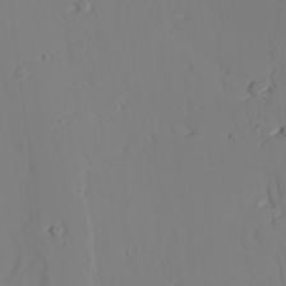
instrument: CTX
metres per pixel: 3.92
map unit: lAvf
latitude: 25.9150
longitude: -111.0270
